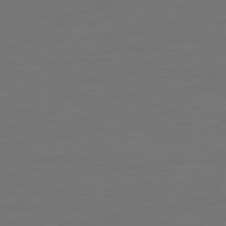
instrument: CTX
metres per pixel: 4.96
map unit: Ap
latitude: -80.3495
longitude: -92.8380
